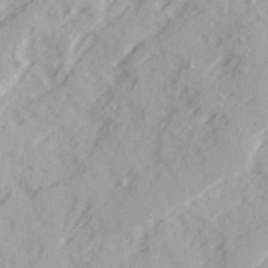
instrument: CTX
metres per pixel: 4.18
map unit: Ave
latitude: 22.0444
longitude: -131.9151
